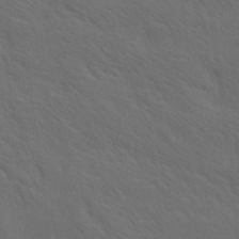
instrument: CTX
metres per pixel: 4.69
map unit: lAa
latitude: 19.9150
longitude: -139.4993
